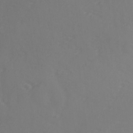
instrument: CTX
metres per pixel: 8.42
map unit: lAvf
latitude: -9.3321
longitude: -121.3104
